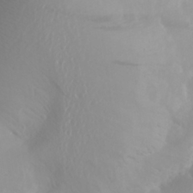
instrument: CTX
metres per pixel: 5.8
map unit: Aa
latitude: 27.6127
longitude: -147.0270
